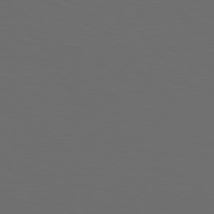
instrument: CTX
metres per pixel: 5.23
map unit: Hpe
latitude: 76.6112
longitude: -141.7260
